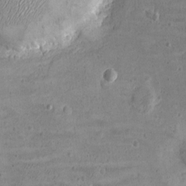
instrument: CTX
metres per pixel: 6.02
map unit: eHh
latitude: -3.4076
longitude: -74.9325
